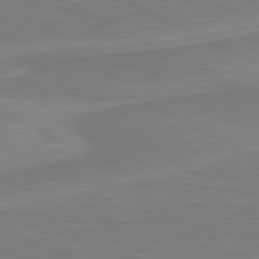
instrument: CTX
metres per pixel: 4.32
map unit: lApd
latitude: 81.3293
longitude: 171.1053
